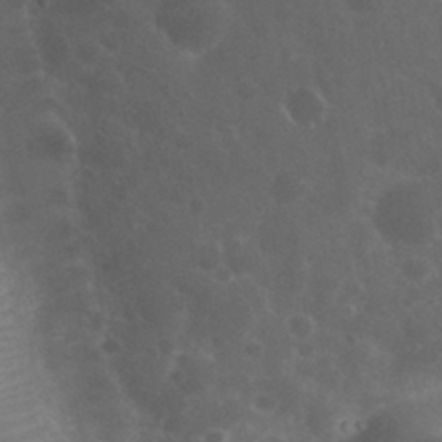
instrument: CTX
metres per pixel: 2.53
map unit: eHh
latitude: 33.2537
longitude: -61.4237
